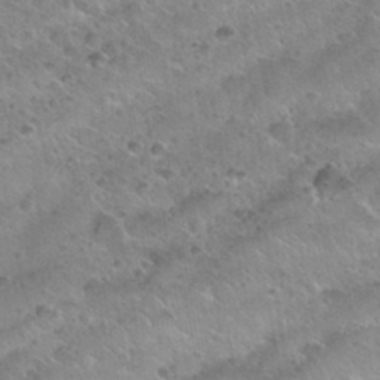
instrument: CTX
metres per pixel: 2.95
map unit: Nhu
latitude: 30.5357
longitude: -52.8191
